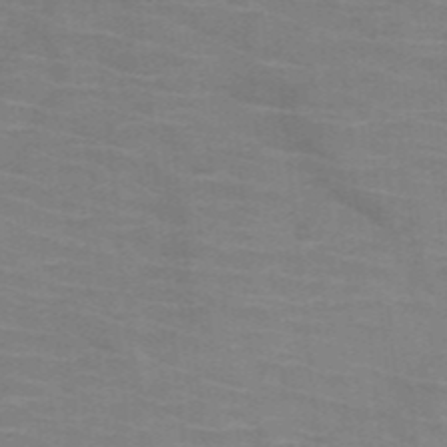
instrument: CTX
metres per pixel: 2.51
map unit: HNb
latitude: -47.1431
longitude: -45.8583
